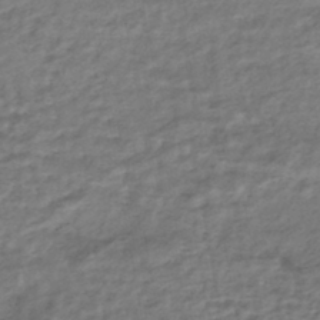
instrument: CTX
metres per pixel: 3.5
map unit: HNhu
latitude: -45.3321
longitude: 102.2928
